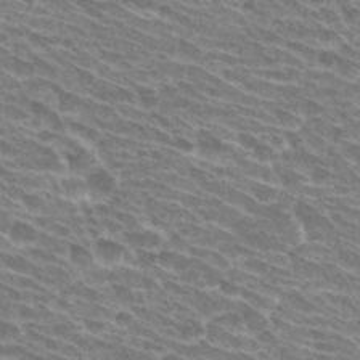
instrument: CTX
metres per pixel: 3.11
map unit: Hto
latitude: 30.5735
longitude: -42.3845
